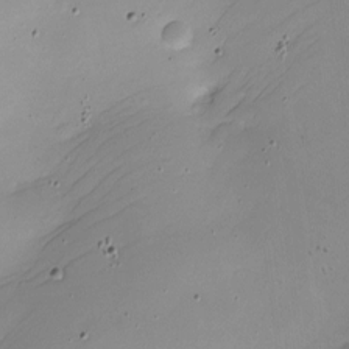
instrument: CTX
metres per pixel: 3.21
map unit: Nhe
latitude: -20.0850
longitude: 144.0472
